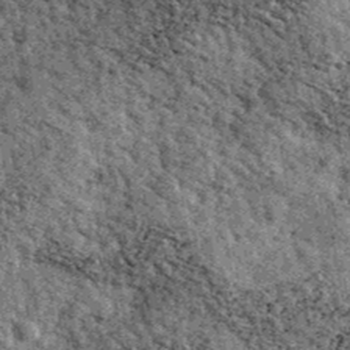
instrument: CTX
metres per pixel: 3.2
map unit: Ave
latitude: 40.4979
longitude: -107.6505
